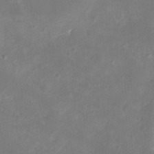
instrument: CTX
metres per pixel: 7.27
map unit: eHh
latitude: -5.5021
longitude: -77.8205
